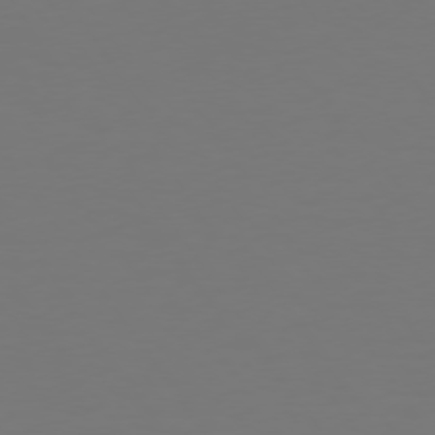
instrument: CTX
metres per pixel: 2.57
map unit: Hpe
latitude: 73.8773
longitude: -123.0647
